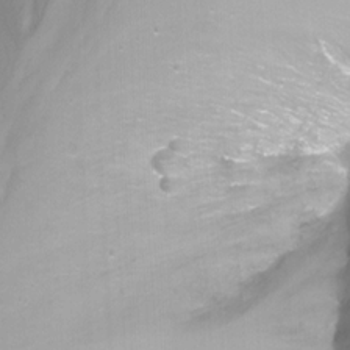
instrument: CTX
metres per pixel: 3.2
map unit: Nhu
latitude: -12.4818
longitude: -61.4993
